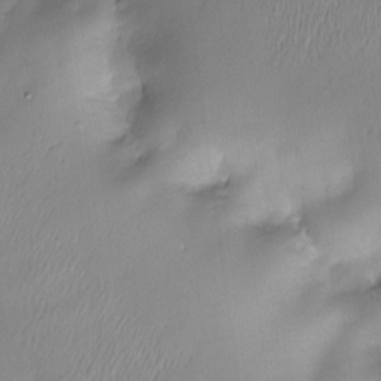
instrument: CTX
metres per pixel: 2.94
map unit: Nve
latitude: -22.7652
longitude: -138.5546
